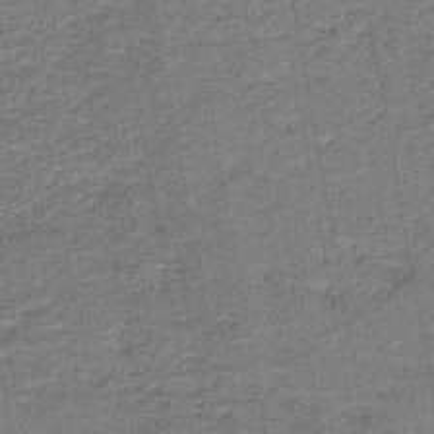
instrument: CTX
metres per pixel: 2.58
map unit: eAb
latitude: -39.3132
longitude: 52.7463
